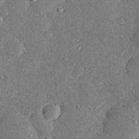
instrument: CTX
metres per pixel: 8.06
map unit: Hve
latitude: 28.2522
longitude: -91.5182
